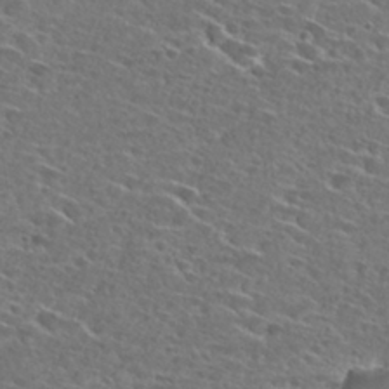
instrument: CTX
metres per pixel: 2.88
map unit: Hto
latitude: 27.6127
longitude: -46.7247
